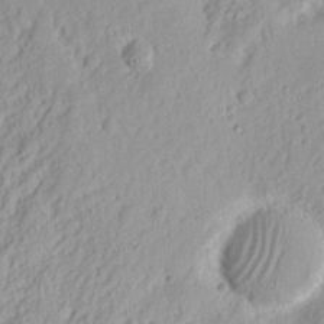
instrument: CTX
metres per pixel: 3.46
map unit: Nhu
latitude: 13.0081
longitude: -73.7072
